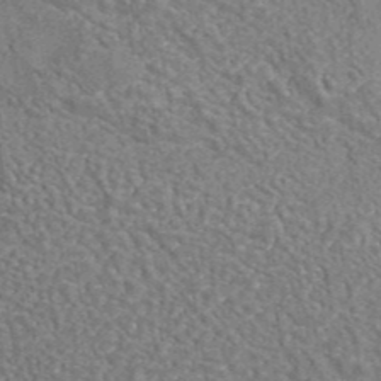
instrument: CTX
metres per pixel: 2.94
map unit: eAb
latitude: 43.1025
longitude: 106.5763
